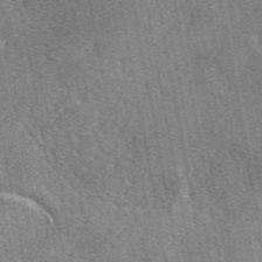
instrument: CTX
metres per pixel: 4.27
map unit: eAb
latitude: 45.6505
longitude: 110.6707
